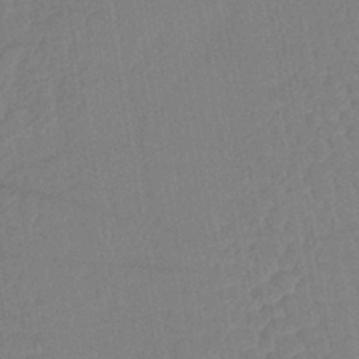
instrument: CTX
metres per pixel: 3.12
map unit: lHb
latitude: -41.7289
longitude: 67.8044
